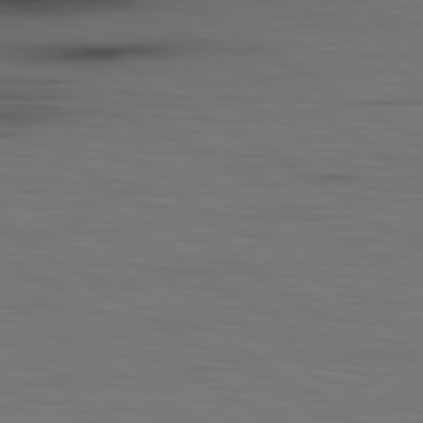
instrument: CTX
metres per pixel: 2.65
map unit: lApd
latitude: 79.8773
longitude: 160.6707
